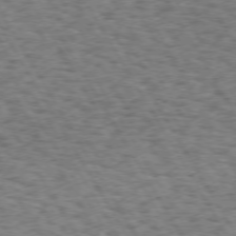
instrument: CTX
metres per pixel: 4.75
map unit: Hpe
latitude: 72.7813
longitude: -130.0822
